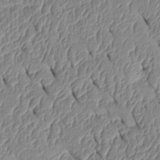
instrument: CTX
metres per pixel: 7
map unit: Htu
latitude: 1.5560
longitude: 148.9164
